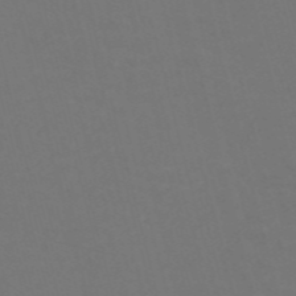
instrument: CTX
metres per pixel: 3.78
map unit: Nve
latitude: -57.3698
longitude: 51.9367
